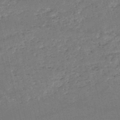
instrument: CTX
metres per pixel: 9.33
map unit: HNb
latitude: -51.6344
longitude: -40.6868
